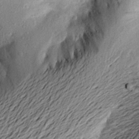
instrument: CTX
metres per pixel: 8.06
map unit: Aa
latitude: 23.1592
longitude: -149.4615
